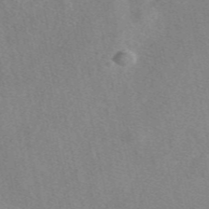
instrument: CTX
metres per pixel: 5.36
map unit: eAb
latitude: 48.4034
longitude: 113.6911
